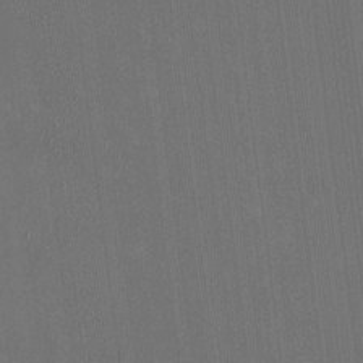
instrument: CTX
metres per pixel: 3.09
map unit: HNhu
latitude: 0.1766
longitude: -5.4804
